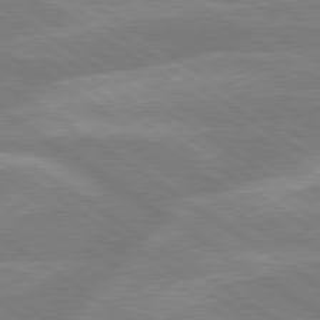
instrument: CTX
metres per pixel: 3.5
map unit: lApd
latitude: 79.3104
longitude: -122.8002
